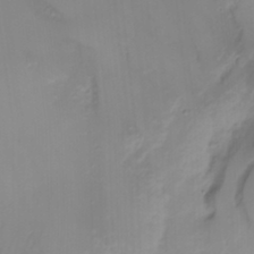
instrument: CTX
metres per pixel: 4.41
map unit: Nhu
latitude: -4.7463
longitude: -84.6302
